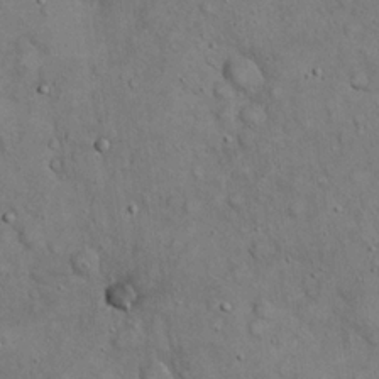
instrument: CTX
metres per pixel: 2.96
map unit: eHh
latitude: 20.0633
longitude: -60.5168
